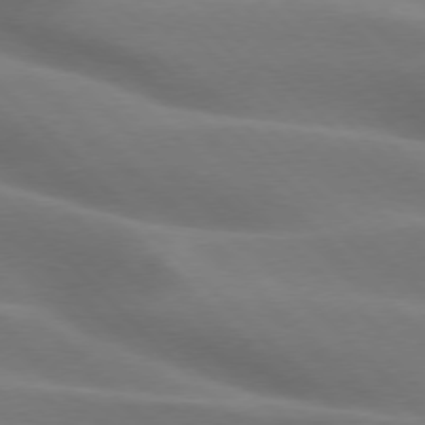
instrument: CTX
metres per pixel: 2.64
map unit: lApd
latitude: 75.8772
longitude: -62.1956
